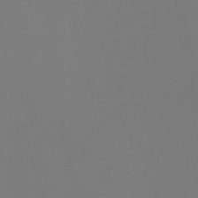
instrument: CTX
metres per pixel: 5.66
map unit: Ht
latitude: -11.4832
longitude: -46.1389
